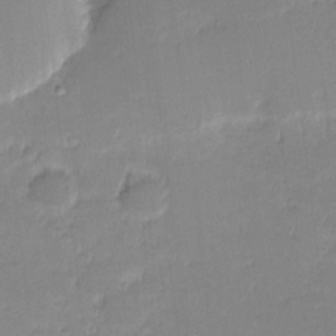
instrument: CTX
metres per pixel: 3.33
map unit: eHh
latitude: -0.9920
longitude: -83.4237
